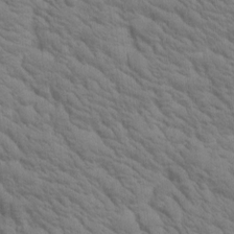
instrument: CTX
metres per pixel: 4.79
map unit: Htu
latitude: 0.6112
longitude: 174.9730
